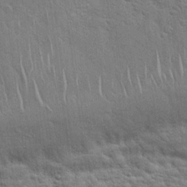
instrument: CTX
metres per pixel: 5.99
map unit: Hto
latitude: 18.9891
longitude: -52.1011
